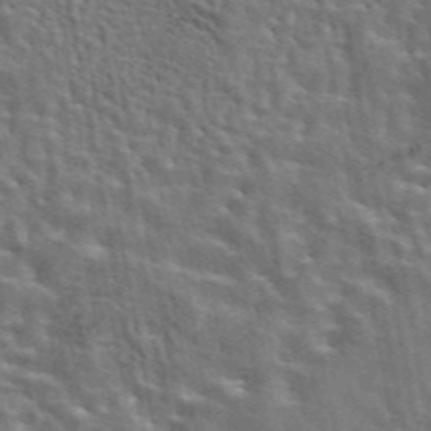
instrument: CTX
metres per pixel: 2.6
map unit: eAb
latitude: 43.9717
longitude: 113.4077
